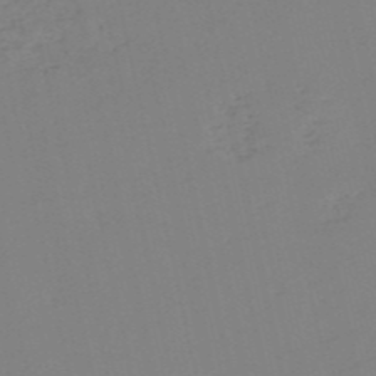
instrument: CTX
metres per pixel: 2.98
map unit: HNb
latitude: -53.5210
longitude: -39.2726
